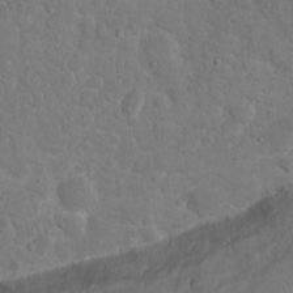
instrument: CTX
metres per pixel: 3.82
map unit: Hto
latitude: 10.7246
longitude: -35.8394
